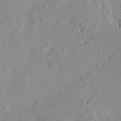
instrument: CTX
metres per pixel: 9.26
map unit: HNhu
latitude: 7.2915
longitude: -1.3481
